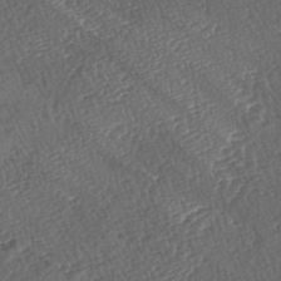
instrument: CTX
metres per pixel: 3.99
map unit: lAa
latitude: -3.7099
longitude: -123.1592
